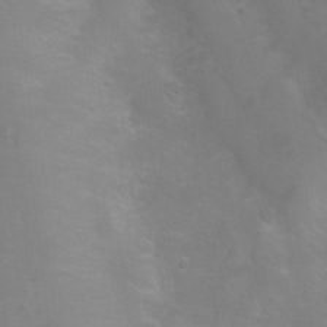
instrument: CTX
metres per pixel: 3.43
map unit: Ht
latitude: -5.3131
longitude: -35.1592
